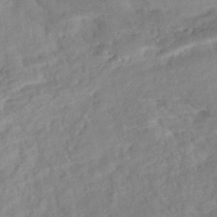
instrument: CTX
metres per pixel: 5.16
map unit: Nhe
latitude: -46.6707
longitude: 152.7841
